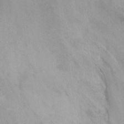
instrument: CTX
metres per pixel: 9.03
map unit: Nhu
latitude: -13.4455
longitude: -40.4412
